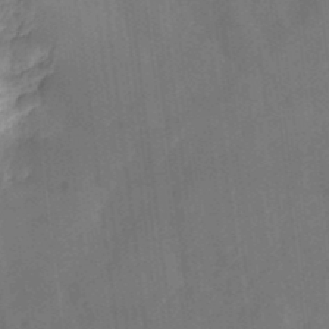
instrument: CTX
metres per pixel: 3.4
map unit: Nhe
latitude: -35.7667
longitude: -178.7247
